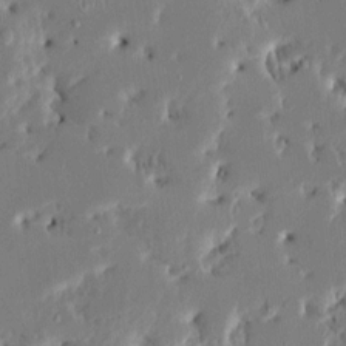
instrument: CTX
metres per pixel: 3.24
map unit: HNhu
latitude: 5.3104
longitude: -5.2915
